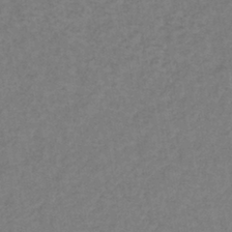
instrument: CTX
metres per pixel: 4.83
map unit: lHb
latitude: -38.9920
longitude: 72.6707
